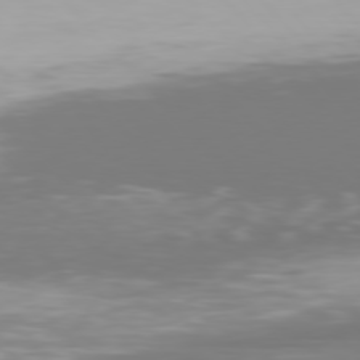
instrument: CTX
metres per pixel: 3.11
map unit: Hpe
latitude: 76.6301
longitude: -170.2900
